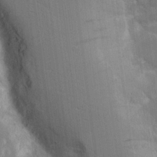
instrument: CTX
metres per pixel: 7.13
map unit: Aa
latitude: 16.5546
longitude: -149.2915
